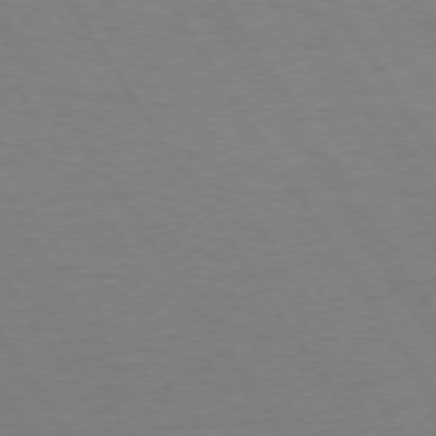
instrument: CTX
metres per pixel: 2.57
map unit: Hpe
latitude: 73.7828
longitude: -140.3845
